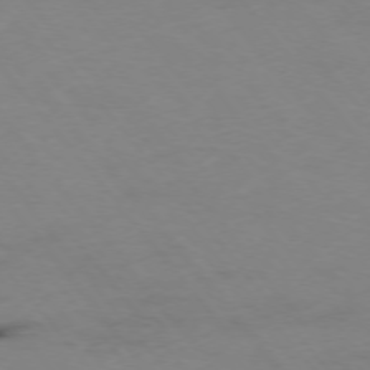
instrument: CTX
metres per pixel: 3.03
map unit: Hpe
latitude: -75.6722
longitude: -22.9703
